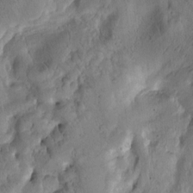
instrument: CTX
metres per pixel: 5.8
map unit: Htu
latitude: -1.7478
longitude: 170.1039
